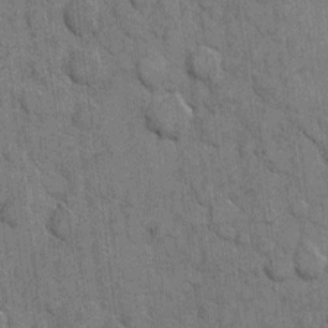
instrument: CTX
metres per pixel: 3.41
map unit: eHh
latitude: 6.3845
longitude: -64.4790
